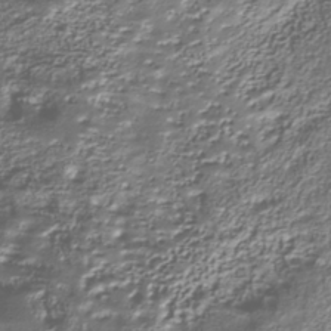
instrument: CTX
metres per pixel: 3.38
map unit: Nhu
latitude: -39.2376
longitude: -85.8395
